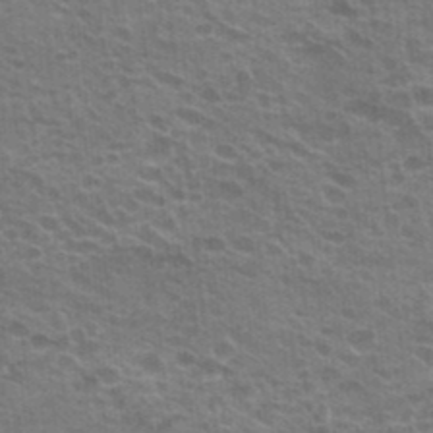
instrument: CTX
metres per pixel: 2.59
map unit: Hto
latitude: 23.0458
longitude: -41.8772
